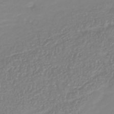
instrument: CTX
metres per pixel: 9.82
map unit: Nhu
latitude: -41.3698
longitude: -84.5546
